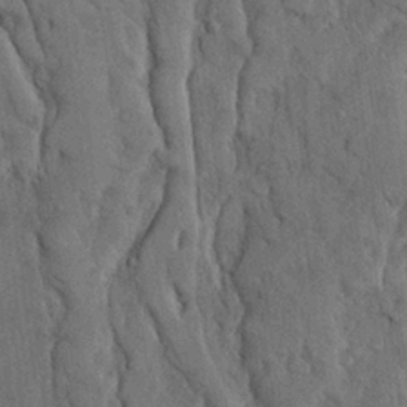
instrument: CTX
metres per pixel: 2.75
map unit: Ave
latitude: 23.7261
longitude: -133.6505
